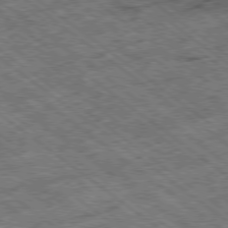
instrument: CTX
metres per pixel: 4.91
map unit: Ap
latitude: -79.2942
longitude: -51.1781
